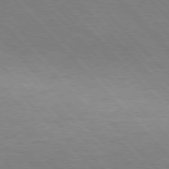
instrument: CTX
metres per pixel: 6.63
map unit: Hpe
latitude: 77.0647
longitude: -154.2145
